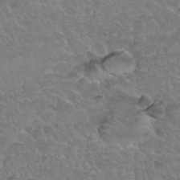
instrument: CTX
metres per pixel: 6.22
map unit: Hto
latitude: 35.3670
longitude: -46.7436
